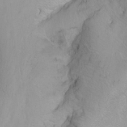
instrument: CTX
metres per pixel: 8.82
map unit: Nhu
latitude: -6.9919
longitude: -65.5371
